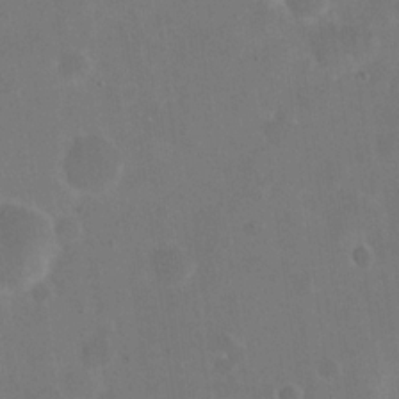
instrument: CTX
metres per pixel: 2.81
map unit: eHh
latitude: 19.9528
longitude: -64.9325
